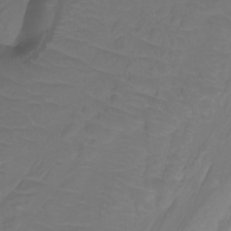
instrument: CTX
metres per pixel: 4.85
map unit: Nhu
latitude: -13.2376
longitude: -63.1403
